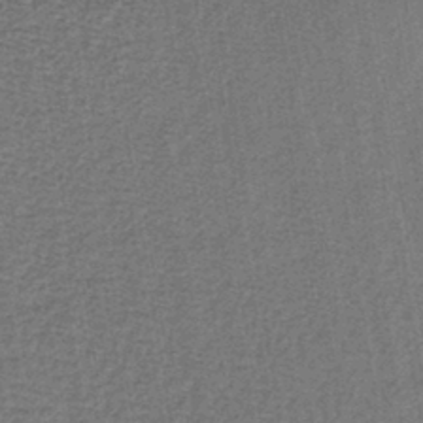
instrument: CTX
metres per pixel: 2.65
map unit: lHb
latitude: -40.2550
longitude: 62.7463
